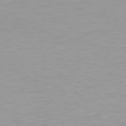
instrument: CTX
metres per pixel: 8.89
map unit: Hpe
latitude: 78.3845
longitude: -145.5938
